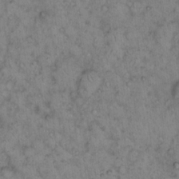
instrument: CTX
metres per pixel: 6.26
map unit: eHh
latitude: 15.5749
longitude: -64.5735
